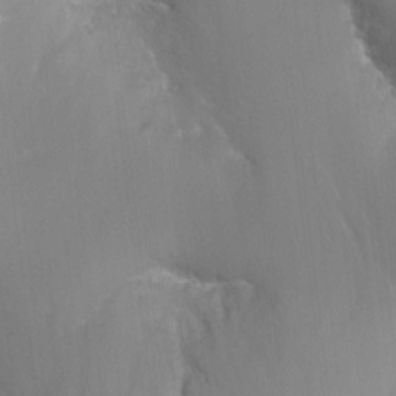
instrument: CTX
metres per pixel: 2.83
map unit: Nhu
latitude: -12.4818
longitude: -67.6693
